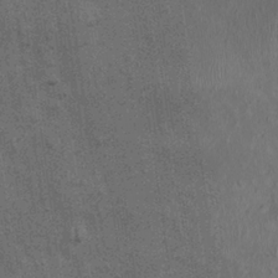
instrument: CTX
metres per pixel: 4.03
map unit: Nhu
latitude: -0.5196
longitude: -15.5372
